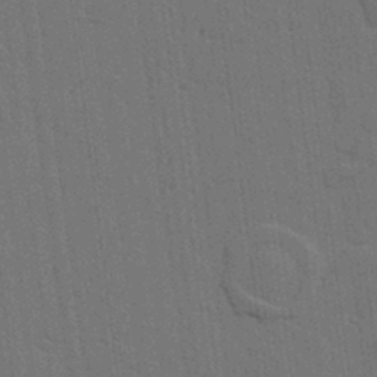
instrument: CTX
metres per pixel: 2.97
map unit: lHvf
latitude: 18.9324
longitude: -113.8205
